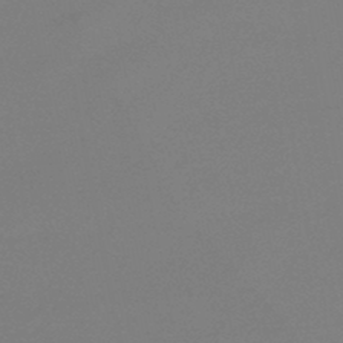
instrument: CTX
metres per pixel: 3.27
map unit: eHb
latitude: -47.0297
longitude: 86.4251
